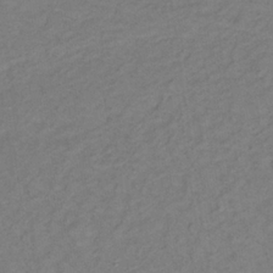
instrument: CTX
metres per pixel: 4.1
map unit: lHb
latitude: -32.8030
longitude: 64.9731
